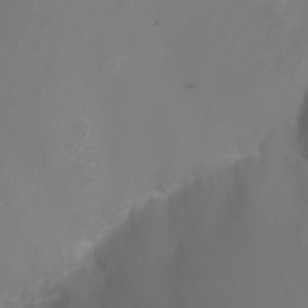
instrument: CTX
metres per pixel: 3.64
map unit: Ht
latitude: -2.6707
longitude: -61.9339
